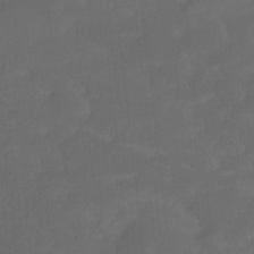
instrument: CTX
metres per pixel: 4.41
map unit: Ht
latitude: -9.5588
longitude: -39.6316
